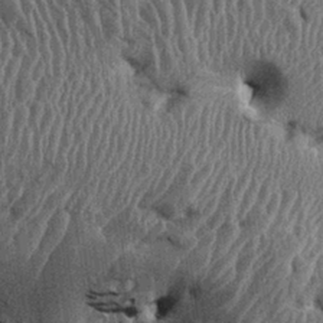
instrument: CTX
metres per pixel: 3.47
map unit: Ht
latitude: -0.5574
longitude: -14.1767
